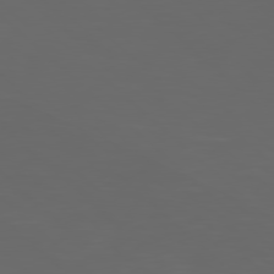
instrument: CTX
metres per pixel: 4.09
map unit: Hpe
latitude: 77.7260
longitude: -124.7624
